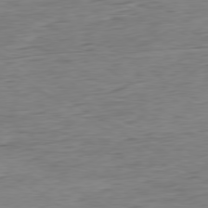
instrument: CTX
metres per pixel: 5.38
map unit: Hpe
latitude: -79.6533
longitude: 10.7274
